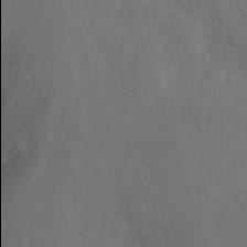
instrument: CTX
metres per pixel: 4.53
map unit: Nhu
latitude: -13.4643
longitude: -65.9906
